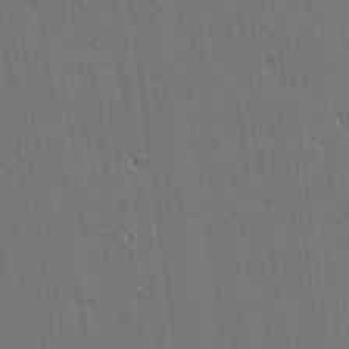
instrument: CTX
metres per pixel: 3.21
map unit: lAvf
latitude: 15.4994
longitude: -126.9325
